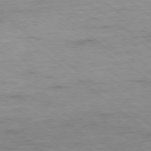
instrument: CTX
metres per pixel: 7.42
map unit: Ap
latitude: -77.9556
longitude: -82.9702
